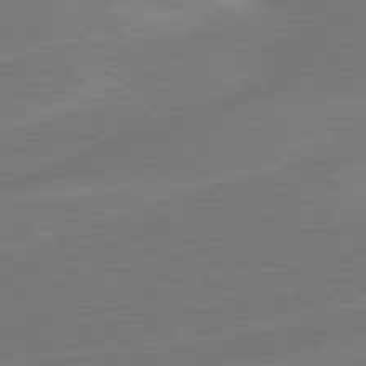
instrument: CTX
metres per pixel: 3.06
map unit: Hpe
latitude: 78.7247
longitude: -153.7072
